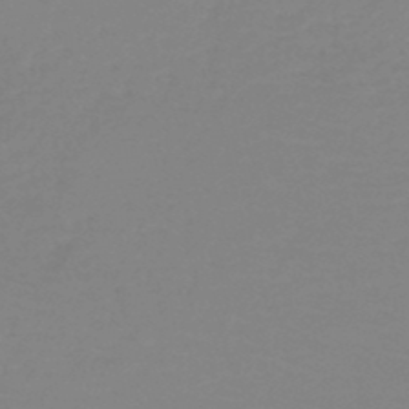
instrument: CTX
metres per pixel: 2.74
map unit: HNb
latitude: -49.3510
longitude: -51.4048
